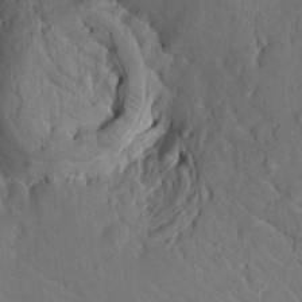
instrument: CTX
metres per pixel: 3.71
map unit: eHh
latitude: 9.1592
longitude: -70.9702
